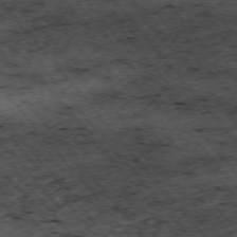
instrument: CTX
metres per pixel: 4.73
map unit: Hpe
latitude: -75.3132
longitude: 5.3320
